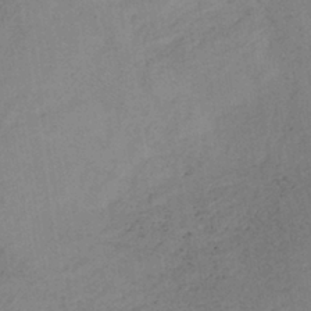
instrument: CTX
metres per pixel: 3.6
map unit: lHb
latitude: -37.7099
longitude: 72.5007
